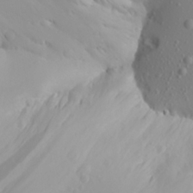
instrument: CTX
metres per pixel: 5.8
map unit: Aa
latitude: 23.4048
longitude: -146.2901
